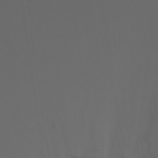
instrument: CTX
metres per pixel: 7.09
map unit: Nhu
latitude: -7.7477
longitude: -83.0080
